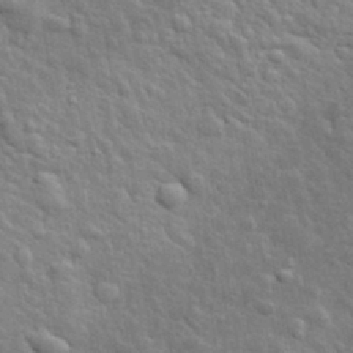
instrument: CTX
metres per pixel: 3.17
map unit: lHvf
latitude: 34.2144
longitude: -81.8016
